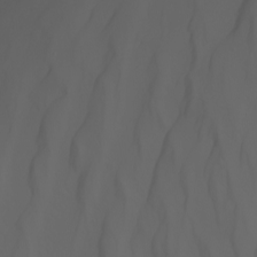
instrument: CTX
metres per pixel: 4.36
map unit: Nhu
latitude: -7.2943
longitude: -85.4238
